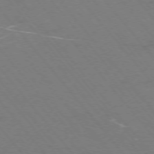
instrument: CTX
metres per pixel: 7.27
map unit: Ap
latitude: -75.6911
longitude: -69.4427
